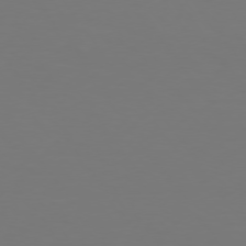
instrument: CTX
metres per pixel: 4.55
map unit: Hpe
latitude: 74.4223
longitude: -123.4048
